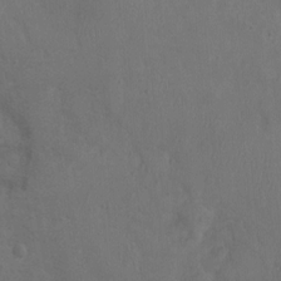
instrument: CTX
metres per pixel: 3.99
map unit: Nhu
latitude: 0.4790
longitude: -15.8017
